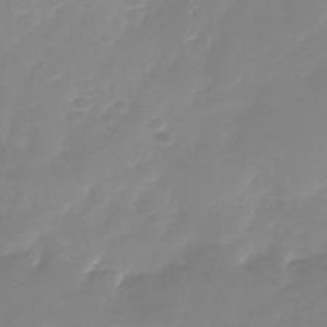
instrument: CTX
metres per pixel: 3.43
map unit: Nhu
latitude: -28.7841
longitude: -67.9339
